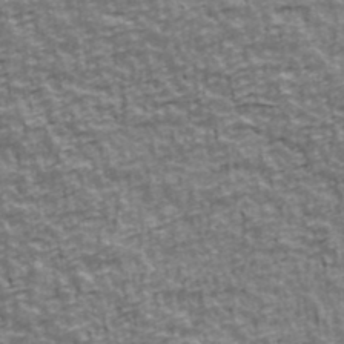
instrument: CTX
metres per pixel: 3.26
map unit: Ave
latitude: 41.7260
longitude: -112.9891
